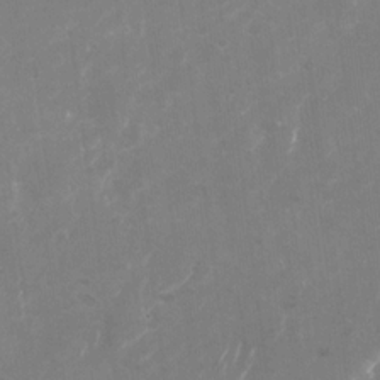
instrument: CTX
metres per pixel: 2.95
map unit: Nhu
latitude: -27.5777
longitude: -61.6316
